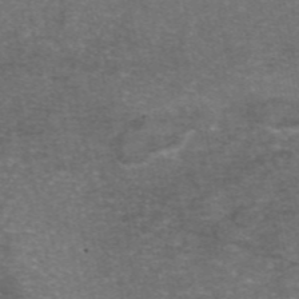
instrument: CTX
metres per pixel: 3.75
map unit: eAb
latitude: 46.9703
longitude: 104.4629
